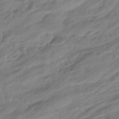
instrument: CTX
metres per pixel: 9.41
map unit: eHb
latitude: -43.8233
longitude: 85.7477
